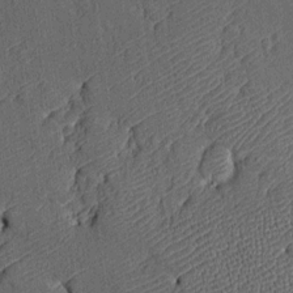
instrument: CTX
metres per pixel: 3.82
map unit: Htu
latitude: -7.4832
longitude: 156.0472
